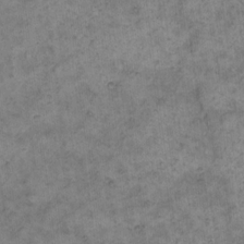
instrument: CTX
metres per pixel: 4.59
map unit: eHh
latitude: 14.4979
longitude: -65.2537
